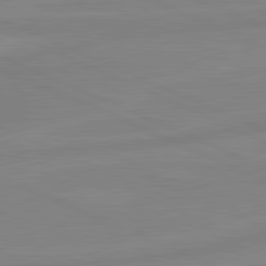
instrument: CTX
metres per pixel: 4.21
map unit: lApd
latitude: 81.6505
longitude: -173.5182
